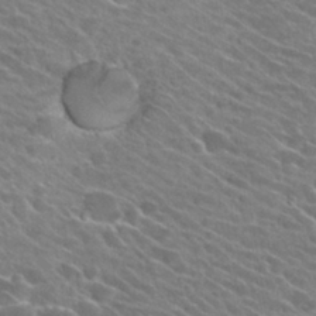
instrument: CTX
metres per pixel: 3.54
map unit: Hto
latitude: 25.1592
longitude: -41.4426
